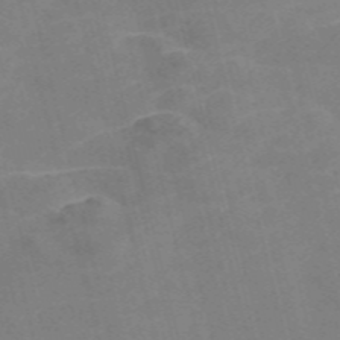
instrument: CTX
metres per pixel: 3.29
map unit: Nve
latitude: -57.5210
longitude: 54.7652
